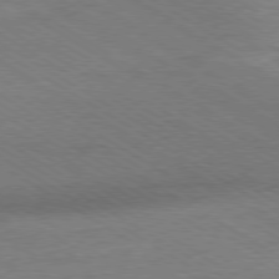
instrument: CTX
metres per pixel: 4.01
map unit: Ap
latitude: -80.3873
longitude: -87.9339
